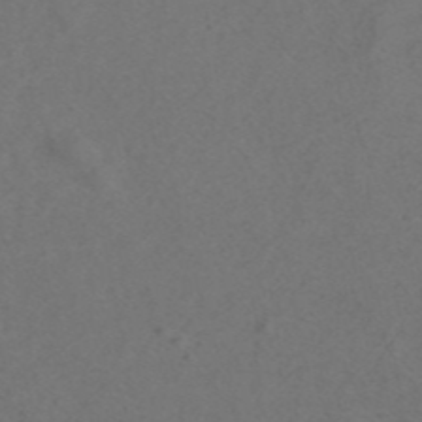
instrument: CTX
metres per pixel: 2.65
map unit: ANa
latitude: 43.8583
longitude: 27.2753
